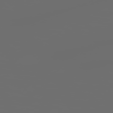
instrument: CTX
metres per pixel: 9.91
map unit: Hpe
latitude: 78.2145
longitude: 176.9353
